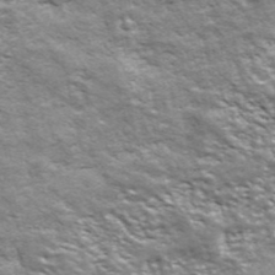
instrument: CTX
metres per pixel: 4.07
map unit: ANa
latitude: 42.9514
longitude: -87.9906
